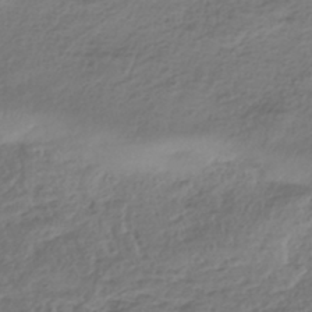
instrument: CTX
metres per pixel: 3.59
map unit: HNhu
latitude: -42.8785
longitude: 107.1431
